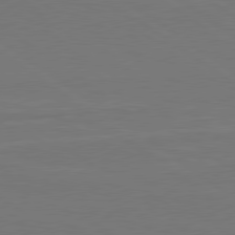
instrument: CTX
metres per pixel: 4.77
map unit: lApd
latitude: 79.7450
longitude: 163.8044
